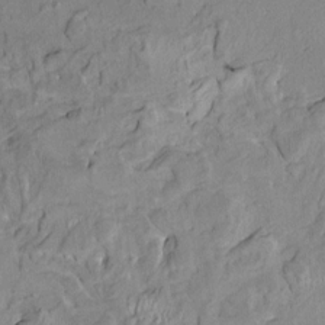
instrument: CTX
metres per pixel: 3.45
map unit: HNhu
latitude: 5.0080
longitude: 3.4076
